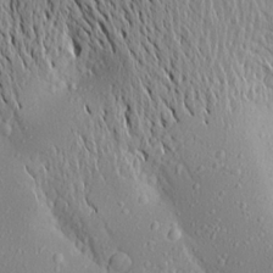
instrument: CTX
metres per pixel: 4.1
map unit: Aa
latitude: 19.1970
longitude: -148.1578
